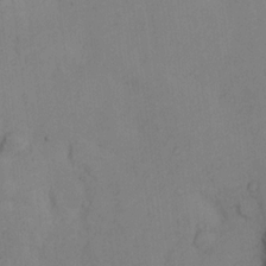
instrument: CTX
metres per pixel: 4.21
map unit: Ht
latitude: 13.0648
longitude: -41.2348
